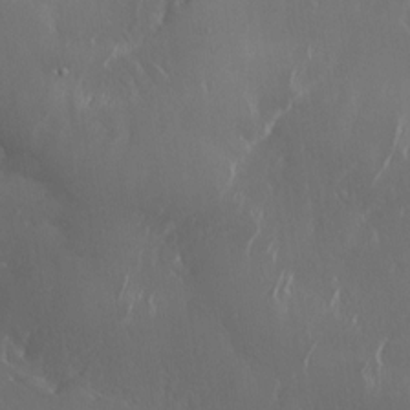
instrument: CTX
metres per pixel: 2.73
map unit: Nhu
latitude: -6.3684
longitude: -91.0836
